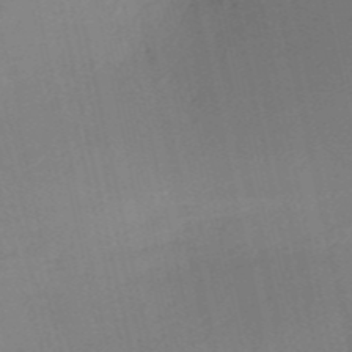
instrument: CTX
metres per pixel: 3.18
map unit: HNb
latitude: -53.3509
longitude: -49.5182
